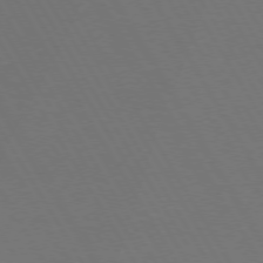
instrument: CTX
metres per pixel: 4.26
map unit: Hpe
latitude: 73.6694
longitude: -127.6505
